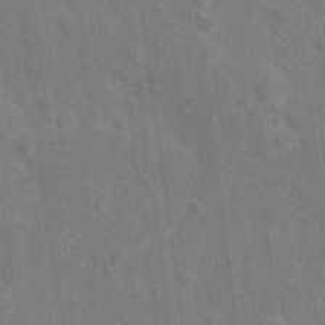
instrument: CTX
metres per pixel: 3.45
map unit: Hto
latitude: 14.9703
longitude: -38.3278
